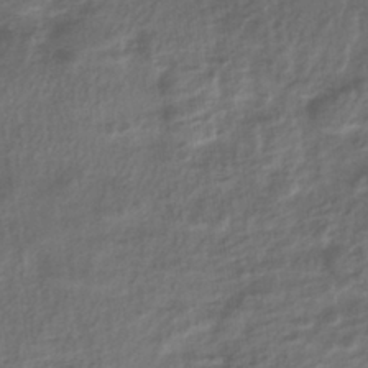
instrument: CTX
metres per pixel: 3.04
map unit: lHb
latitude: -37.4265
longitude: 69.3698
